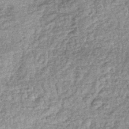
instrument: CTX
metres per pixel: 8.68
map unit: lHb
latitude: -36.1039
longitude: 66.2173
